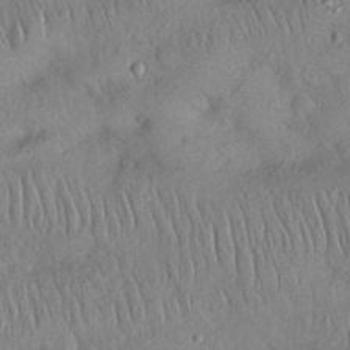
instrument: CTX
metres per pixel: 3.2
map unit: Nhu
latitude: 27.4427
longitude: -69.1592
